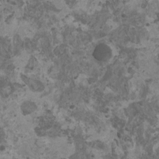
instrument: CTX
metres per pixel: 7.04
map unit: HNhu
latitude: 0.1577
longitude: 2.8785
